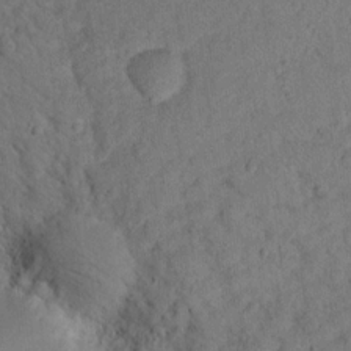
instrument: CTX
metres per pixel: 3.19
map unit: lHvf
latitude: 14.4601
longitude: 178.1039
